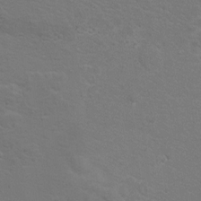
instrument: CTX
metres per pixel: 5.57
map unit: Hto
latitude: 8.3467
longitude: -31.0270
